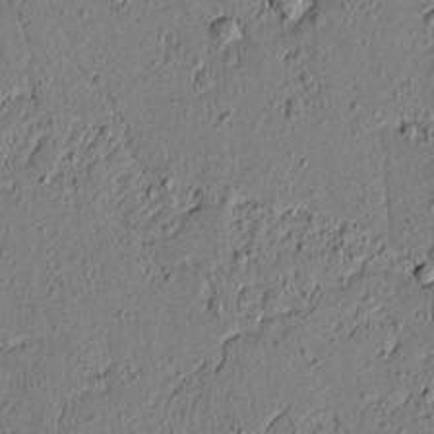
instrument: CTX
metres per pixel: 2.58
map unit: lAvf
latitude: 5.6883
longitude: 165.7100
